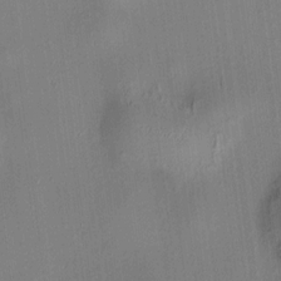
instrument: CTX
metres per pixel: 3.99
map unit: HNhu
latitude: 8.3090
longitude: 14.0850
